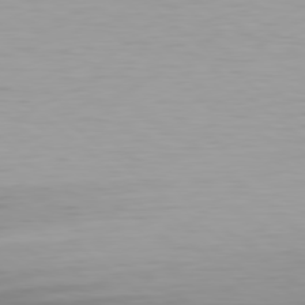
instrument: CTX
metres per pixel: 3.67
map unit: Hpe
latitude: 78.3656
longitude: -169.4993
